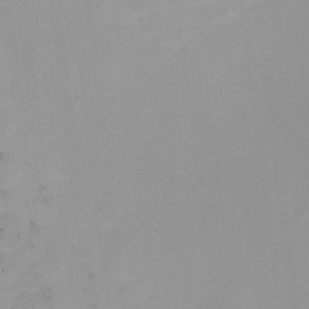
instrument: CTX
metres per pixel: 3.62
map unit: Ht
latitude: -6.4251
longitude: -20.2334
